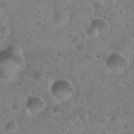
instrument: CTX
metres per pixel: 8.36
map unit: Hto
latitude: 22.4601
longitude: -54.4412
